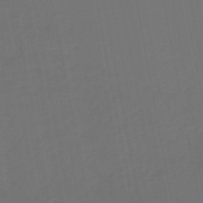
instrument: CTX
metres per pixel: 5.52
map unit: lHb
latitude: -46.7085
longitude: 74.3118
